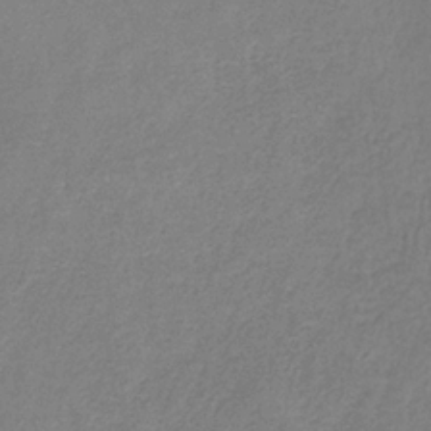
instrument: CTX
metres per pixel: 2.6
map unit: HNb
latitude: -34.0283
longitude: 55.7667
